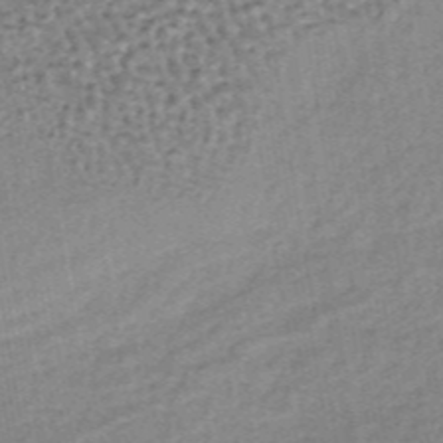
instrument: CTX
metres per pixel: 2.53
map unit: lHb
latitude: -37.0108
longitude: 60.4251
